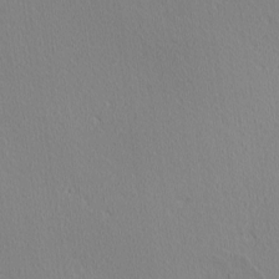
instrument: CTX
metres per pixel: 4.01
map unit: Ave
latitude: 3.1214
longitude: -115.0080
